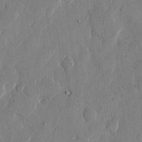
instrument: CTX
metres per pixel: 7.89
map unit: eHh
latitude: 12.4979
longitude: -69.1592
